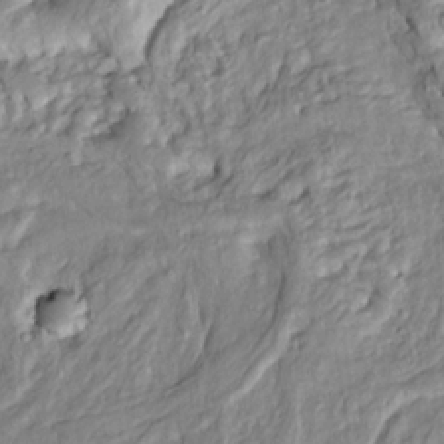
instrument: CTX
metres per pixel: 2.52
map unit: Htu
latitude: -5.7855
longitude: 153.7666
